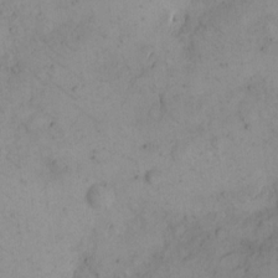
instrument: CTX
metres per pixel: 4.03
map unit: eHh
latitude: 15.0270
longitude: -67.4615
